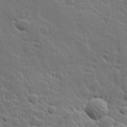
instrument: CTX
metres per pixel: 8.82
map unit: Hve
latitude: 25.7638
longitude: 144.3495
